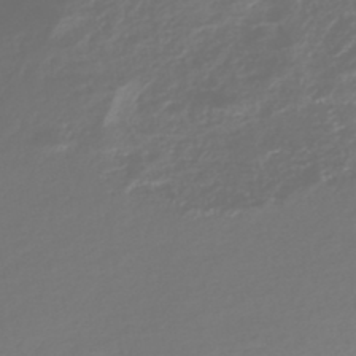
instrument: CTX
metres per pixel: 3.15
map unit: HNhu
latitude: -45.1620
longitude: 96.1606
